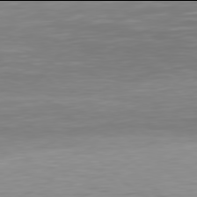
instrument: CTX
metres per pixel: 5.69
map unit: Hpe
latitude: 77.9906
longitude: -168.6869
